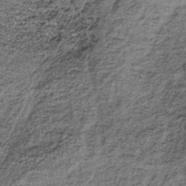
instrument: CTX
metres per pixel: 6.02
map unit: lHb
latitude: -38.6329
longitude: 66.4629
